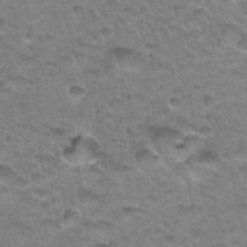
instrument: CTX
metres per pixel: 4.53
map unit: Hto
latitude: 34.6868
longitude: -48.9892
